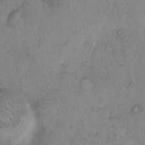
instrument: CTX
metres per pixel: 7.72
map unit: eHh
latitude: 10.0444
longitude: -62.4412
